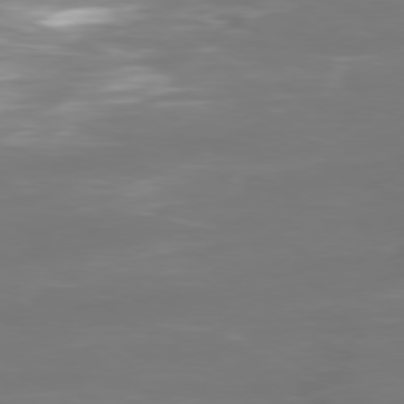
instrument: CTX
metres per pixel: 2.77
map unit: Ap
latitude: -79.9556
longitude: -60.2711
